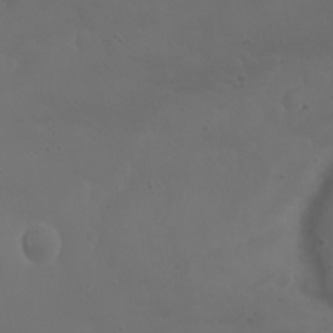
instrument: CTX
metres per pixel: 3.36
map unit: Nhu
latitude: 22.5546
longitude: -64.4601
